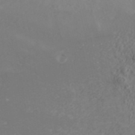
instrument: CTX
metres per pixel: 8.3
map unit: ANa
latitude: 42.3845
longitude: 28.5952
